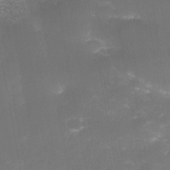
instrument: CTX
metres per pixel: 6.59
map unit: Nhe
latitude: -35.4832
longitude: -145.7260
